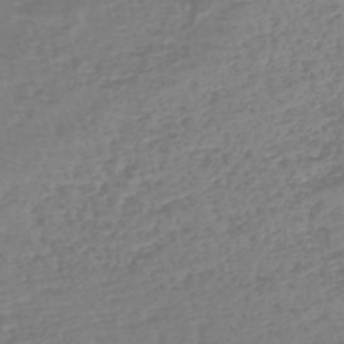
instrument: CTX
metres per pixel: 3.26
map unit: eHh
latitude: -42.2928
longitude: -33.3482
